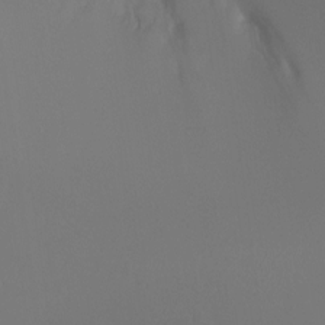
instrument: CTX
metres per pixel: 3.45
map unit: Ht
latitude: -5.7855
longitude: -25.8961
